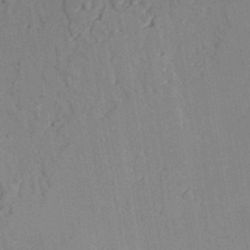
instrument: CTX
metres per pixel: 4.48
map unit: lAvf
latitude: 26.6113
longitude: -109.3292
